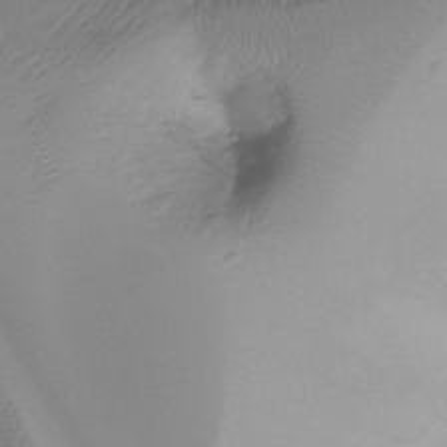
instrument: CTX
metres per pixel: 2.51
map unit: Ht
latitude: -16.1606
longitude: -44.6112
